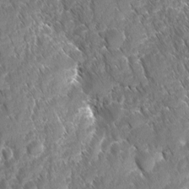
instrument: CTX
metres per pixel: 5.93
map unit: Ave
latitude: -10.9731
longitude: -119.4804
